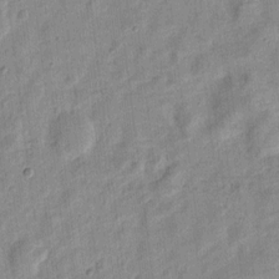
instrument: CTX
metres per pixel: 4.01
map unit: eHh
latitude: 7.5749
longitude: -71.4615
